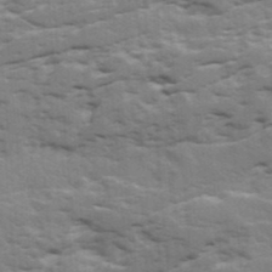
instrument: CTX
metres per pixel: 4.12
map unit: Ave
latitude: 17.9339
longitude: -129.6883
